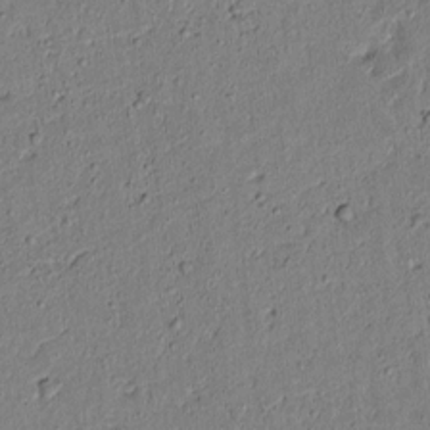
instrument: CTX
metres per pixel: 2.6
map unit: lAvf
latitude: 6.8380
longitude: 168.2550
